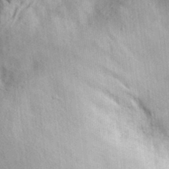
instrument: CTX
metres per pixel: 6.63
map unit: eHh
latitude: 30.6113
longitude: -71.8016
